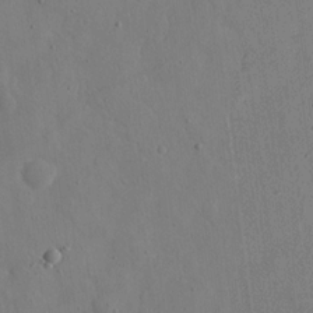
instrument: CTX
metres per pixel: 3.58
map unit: eHh
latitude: 17.5182
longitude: -69.9906
